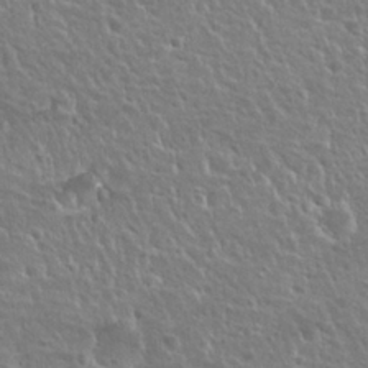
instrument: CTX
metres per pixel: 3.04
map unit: Nhu
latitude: 24.9702
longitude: -50.7435
